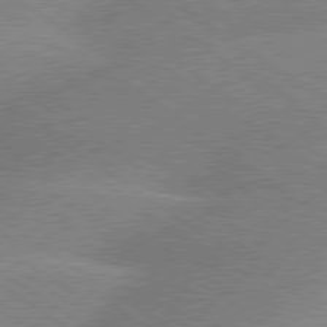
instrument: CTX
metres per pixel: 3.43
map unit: Hpe
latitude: 79.1781
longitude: -152.3656
